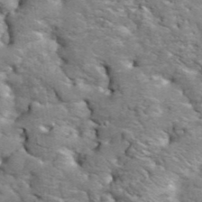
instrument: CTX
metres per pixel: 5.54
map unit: eHh
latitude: 36.3279
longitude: -67.1970
